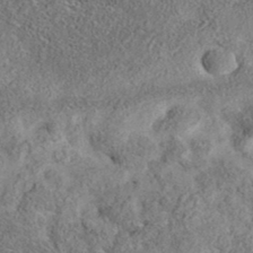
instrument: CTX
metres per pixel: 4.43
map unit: eAb
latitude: 35.8583
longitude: 107.1431
